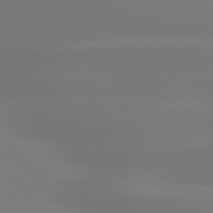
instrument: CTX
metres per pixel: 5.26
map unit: lApd
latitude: 79.8961
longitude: -137.0081
